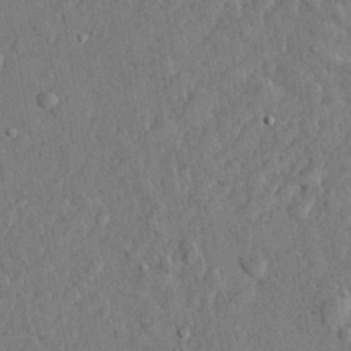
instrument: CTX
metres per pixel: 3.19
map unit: lHvf
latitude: 22.4412
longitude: 144.0094
